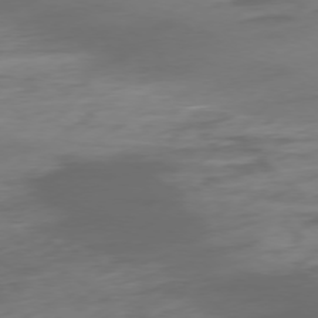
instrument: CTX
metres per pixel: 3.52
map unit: Ap
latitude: -76.9920
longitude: -78.8002
